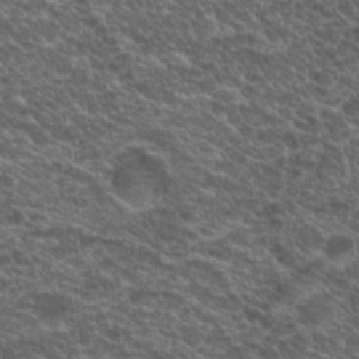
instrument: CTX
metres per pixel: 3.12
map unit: Hto
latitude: 19.8016
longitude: -36.4034
